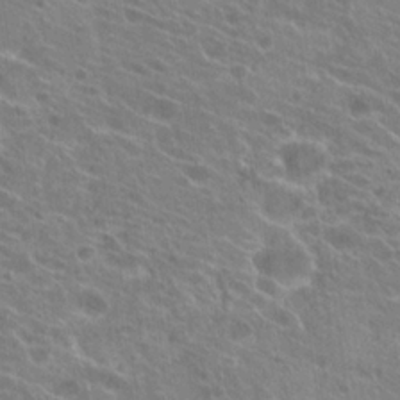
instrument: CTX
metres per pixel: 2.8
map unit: Hto
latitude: 22.0822
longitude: -39.0458
